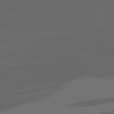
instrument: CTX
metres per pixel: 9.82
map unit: lApd
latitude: 82.1955
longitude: 131.6155
